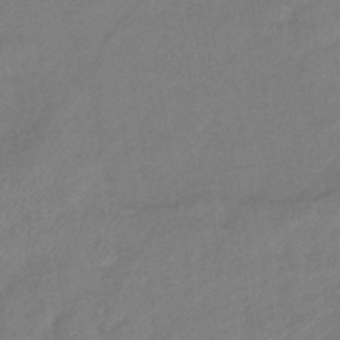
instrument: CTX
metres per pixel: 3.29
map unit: eHb
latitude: -41.8611
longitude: 82.6707
